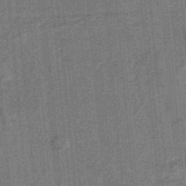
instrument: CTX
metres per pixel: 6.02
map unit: lHb
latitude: -37.8989
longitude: 57.5399
